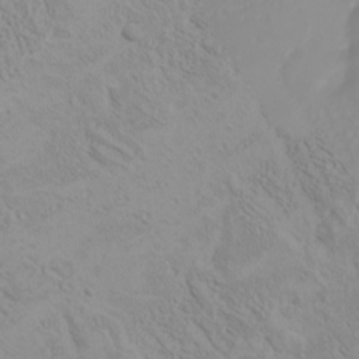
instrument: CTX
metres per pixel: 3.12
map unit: Nhu
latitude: -4.3873
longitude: -84.4790
